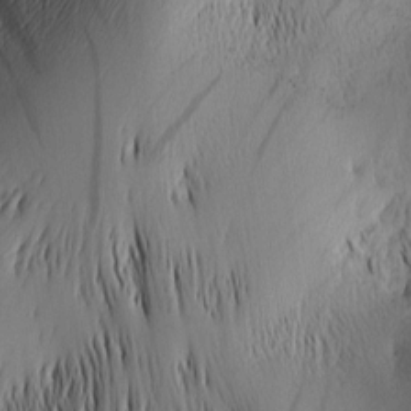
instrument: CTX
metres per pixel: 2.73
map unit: Nhu
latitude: -4.8786
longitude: -152.1011
